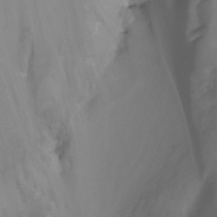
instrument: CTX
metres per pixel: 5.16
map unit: Nhu
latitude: -14.2173
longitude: -63.6883
